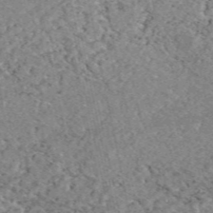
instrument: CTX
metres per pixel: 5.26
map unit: eAb
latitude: 48.1578
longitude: 112.8597
